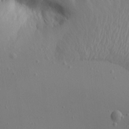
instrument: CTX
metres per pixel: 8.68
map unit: Aa
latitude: 15.3293
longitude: -143.0648
